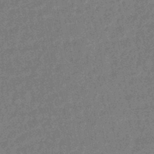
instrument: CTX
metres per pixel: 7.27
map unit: HNhu
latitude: -44.6707
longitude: 99.5588
